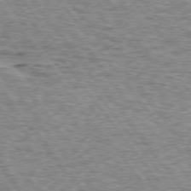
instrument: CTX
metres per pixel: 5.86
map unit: lApd
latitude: 74.5357
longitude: -76.4601
